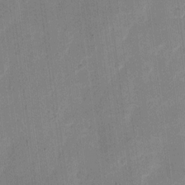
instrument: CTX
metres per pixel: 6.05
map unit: eHh
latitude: 11.1970
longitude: -66.7435
